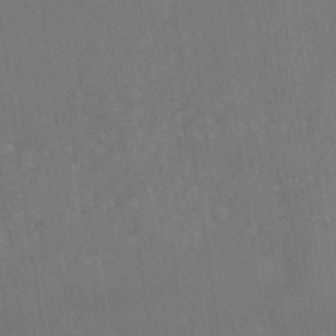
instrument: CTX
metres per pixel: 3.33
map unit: ANa
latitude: -39.6155
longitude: 96.2173
